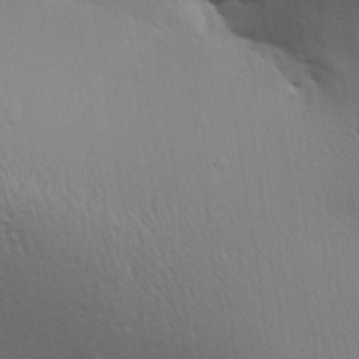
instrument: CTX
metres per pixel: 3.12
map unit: Aa
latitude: 26.7246
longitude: -136.7624
